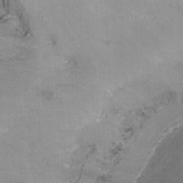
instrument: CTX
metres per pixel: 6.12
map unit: Nhu
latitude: -15.7667
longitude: -53.1025
